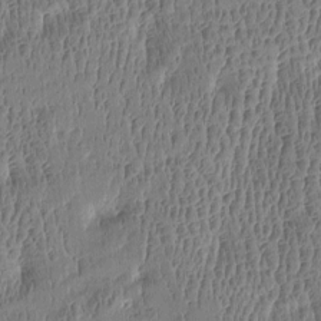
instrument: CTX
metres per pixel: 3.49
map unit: Htu
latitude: -4.2928
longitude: 175.8044
